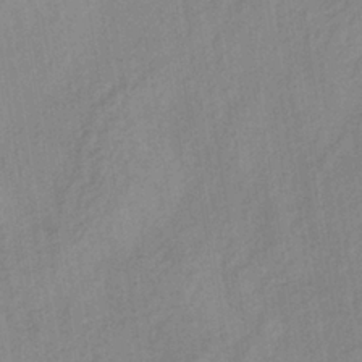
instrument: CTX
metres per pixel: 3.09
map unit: lHb
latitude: -36.4440
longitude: 71.0298
